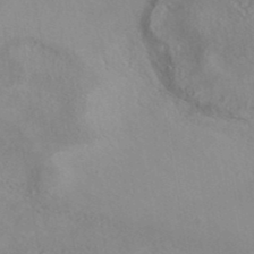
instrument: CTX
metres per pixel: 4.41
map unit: eAb
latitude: 40.5356
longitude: 106.4629
